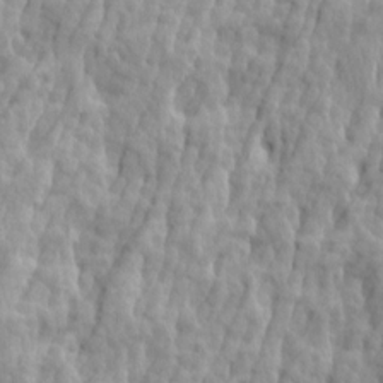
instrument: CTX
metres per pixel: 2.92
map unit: Ave
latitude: 14.7813
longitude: -135.9528
